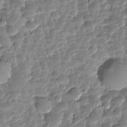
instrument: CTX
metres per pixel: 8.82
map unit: HNhu
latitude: -25.2376
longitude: 50.6329
